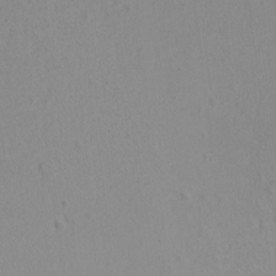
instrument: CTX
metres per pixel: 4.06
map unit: Htu
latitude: -6.5385
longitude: -71.0647
